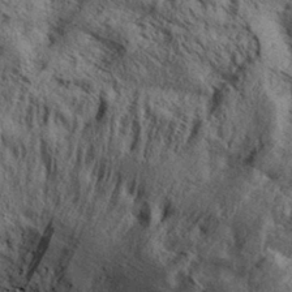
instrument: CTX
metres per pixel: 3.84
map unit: Aa
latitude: 31.1026
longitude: -136.4601
